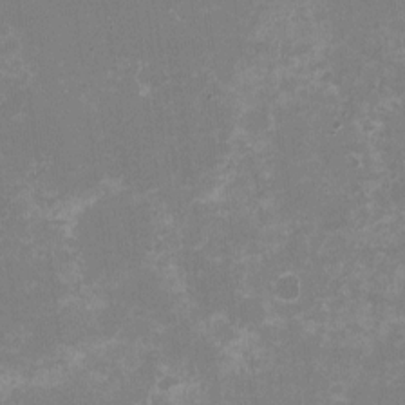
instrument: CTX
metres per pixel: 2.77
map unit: HNhu
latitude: -1.7100
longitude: -5.4237
